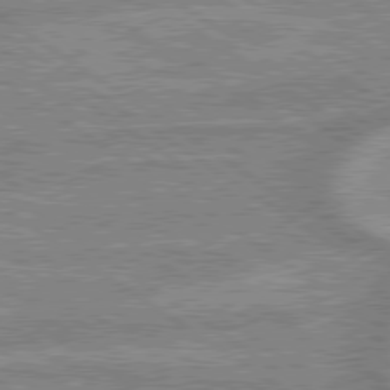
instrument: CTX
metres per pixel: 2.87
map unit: lApd
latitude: 79.3293
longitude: -170.0633
